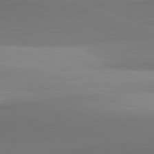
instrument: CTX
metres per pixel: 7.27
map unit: lApd
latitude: 81.8772
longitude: 142.0850
